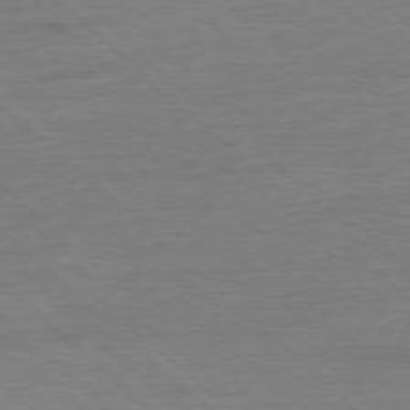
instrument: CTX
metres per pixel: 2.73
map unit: Ap
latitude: -77.9367
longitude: -88.1767
